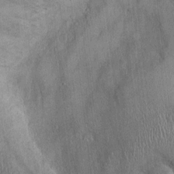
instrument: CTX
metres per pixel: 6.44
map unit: Ht
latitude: -2.9730
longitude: -13.4994
